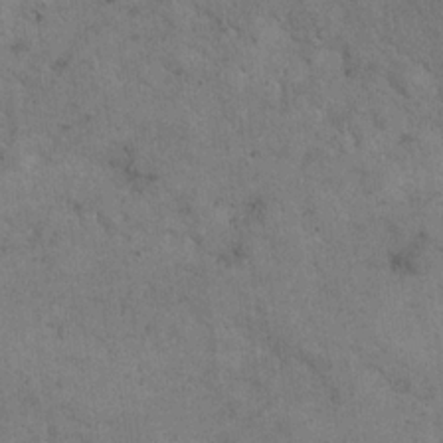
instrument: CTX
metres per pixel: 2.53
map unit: eHh
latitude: 21.7261
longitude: -60.9702
